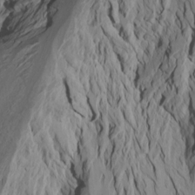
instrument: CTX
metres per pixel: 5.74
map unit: Htu
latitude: -7.4265
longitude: -66.0444
